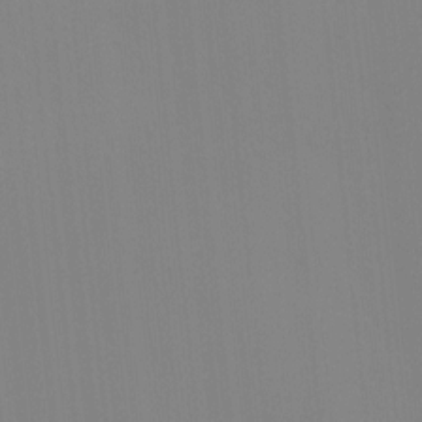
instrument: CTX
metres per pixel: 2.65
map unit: Ave
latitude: 3.0269
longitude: -112.8380
